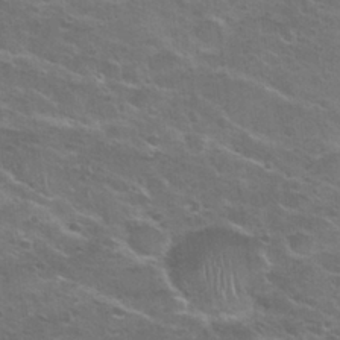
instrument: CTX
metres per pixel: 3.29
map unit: Nhu
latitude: 24.7435
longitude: -50.6112
